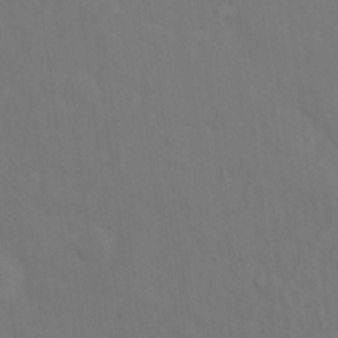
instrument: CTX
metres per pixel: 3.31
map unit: Ht
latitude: 12.0633
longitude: -40.8191
